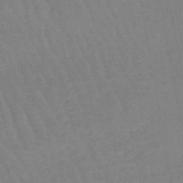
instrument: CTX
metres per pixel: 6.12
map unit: eHb
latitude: -46.2928
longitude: 80.0094
